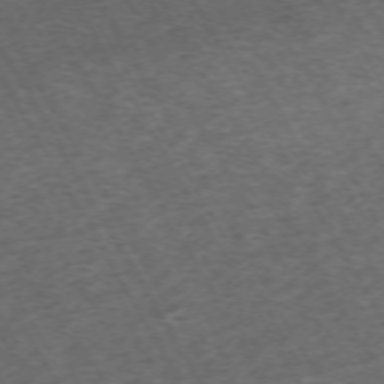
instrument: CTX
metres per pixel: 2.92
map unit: Hpe
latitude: -70.9920
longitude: 16.9542
